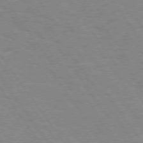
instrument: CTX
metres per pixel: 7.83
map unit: Hpe
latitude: 74.1578
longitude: -137.2726
